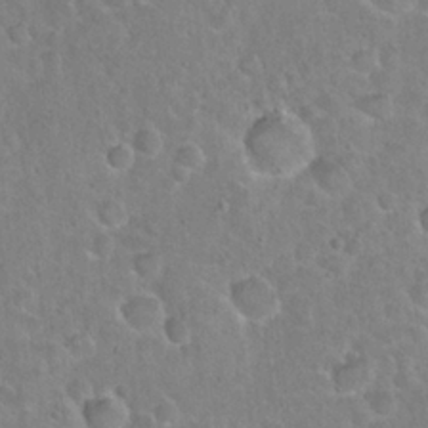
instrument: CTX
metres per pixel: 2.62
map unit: Hto
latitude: 21.3293
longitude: -48.3278
